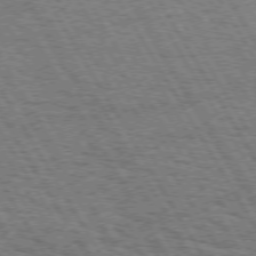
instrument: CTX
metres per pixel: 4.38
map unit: Hpe
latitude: 73.0648
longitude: -142.5546
